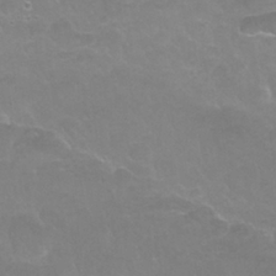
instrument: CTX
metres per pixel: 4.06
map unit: Nhu
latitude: 25.2537
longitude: -53.0081
